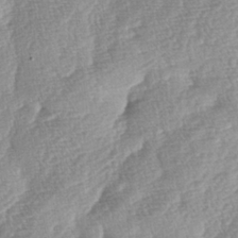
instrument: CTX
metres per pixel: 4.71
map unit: lAa
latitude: -4.9541
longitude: -129.9339
